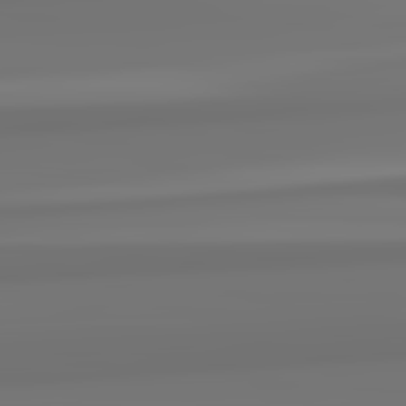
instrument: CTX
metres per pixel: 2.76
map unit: lApd
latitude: 82.3845
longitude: 171.8989
